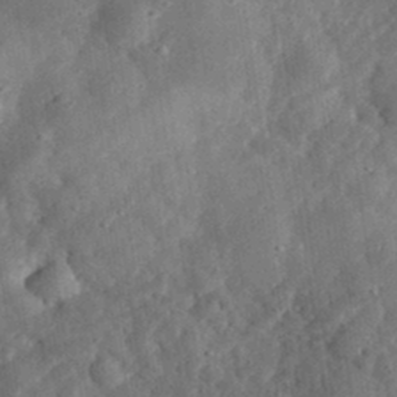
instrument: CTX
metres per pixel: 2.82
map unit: eHh
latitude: 33.1403
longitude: -76.3089
